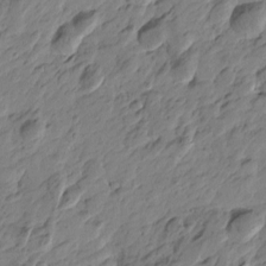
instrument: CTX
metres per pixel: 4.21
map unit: Htu
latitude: -3.9178
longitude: -178.6491
